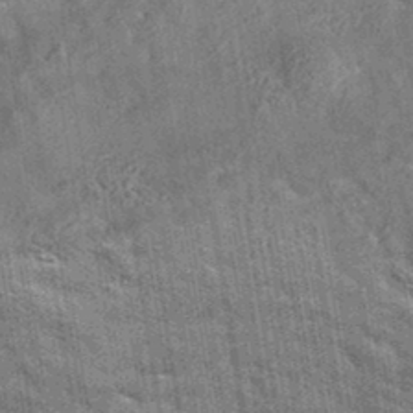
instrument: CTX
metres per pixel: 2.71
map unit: eAb
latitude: 35.2914
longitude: 112.4629
